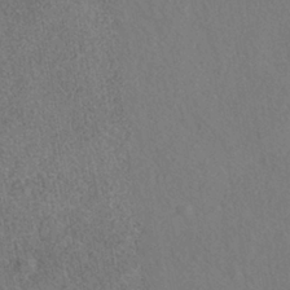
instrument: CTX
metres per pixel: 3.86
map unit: HNhu
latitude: -39.5966
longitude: 100.8596
